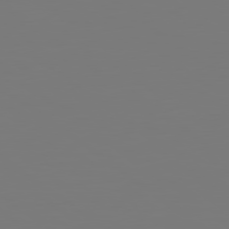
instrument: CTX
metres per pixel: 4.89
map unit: lApd
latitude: 79.1781
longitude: -175.3293
